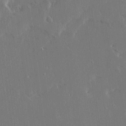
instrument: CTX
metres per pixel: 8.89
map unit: Ave
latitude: 15.5372
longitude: -139.8772
